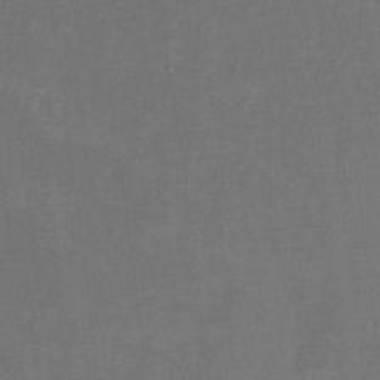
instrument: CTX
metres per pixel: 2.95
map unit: Nhu
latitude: -13.9556
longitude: -52.1578
